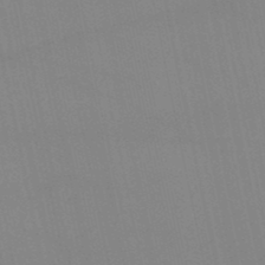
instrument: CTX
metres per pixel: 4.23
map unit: lHb
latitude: -44.9542
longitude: 76.8030
